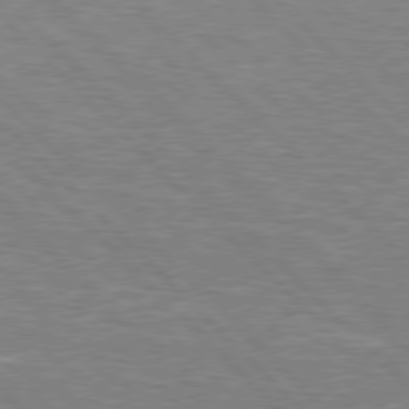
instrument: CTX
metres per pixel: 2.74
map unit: Hpe
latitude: 77.2537
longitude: -151.3292
